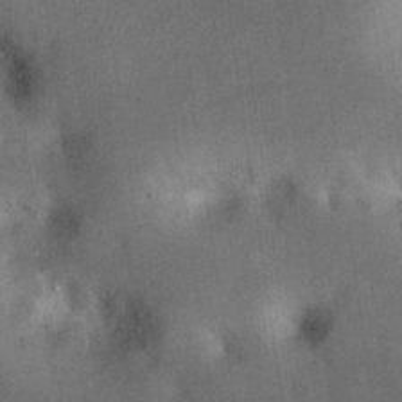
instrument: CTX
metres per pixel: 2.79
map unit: eHh
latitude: 23.0080
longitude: -68.7813
